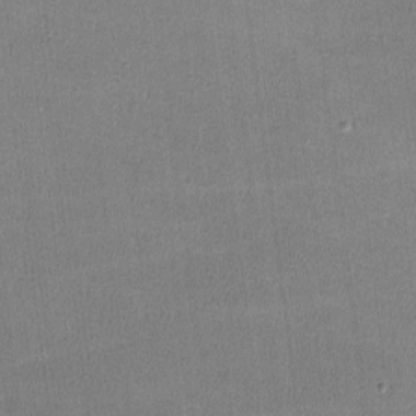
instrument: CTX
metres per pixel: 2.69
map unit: lHvf
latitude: -11.0109
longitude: -100.5735
